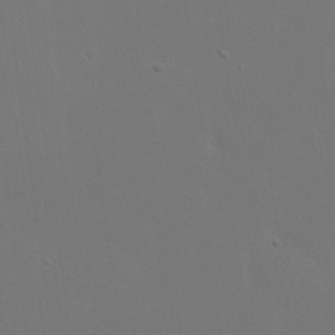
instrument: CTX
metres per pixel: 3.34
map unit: eHh
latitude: 23.8394
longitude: -69.4616
